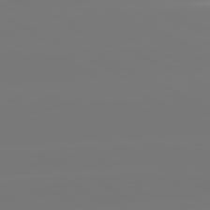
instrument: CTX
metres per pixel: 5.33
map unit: lApd
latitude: 81.2726
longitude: -148.6868
